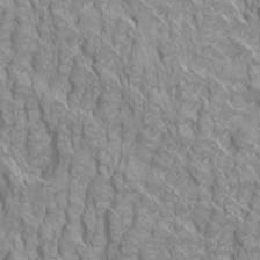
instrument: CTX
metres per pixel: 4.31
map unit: Htu
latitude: -5.0675
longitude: -72.2145
